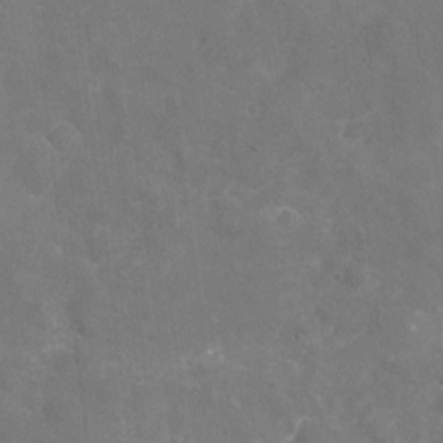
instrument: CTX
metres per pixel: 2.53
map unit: Nhu
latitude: -17.0487
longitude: -57.2348
